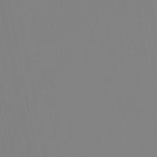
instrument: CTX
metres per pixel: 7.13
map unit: eHb
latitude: -49.5399
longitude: 85.4454
